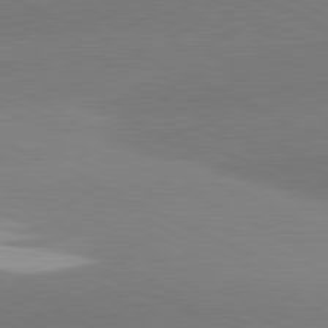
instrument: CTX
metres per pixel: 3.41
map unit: lApd
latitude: 81.0836
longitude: -155.2159
